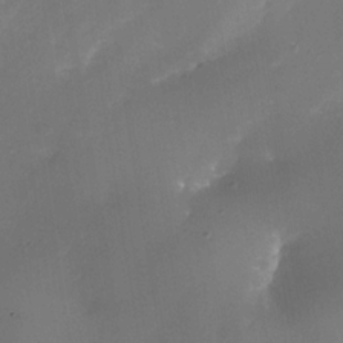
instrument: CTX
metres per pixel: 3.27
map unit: Nhe
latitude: -34.9164
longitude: -118.2333
